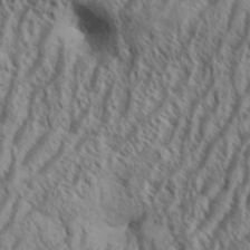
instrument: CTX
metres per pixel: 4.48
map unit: Aa
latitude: 34.0444
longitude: -138.2145
